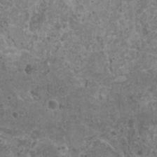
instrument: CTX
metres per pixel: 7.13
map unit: HNhu
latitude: 0.2144
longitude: 3.4643
